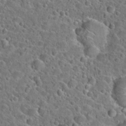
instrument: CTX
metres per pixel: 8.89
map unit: Hto
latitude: 23.4426
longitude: -46.2523
